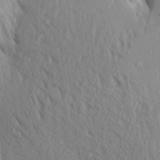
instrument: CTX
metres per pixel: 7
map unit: Aa
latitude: 17.8772
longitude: -147.8395
